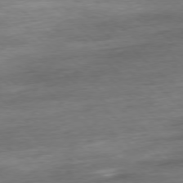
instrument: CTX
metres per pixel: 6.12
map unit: Ap
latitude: -78.0850
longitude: -71.4048
